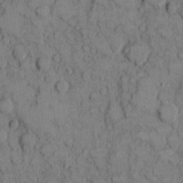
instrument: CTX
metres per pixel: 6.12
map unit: eHh
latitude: 7.8394
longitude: -64.4034
